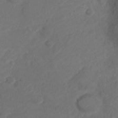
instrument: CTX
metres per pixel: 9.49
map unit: Nve
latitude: -17.4833
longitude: 107.0109
